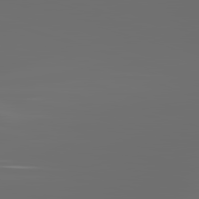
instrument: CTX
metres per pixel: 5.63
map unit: lApd
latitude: 83.5371
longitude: -129.3859
